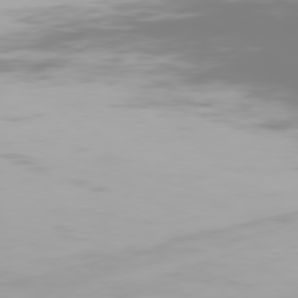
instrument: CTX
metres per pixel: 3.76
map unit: Hpe
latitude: 75.8961
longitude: -142.9892
